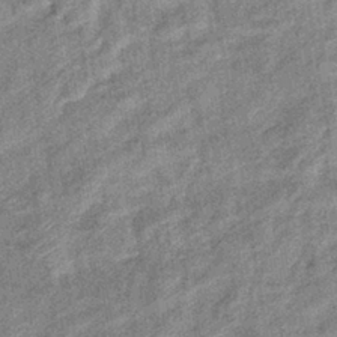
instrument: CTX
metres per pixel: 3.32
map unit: eHb
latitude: -38.6897
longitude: 79.0864
